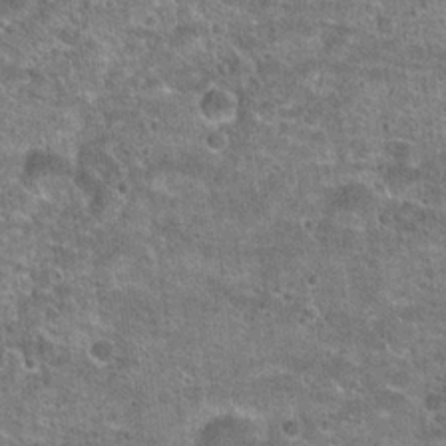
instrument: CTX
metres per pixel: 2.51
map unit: Hto
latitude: 20.5357
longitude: -42.5168
